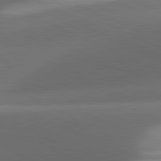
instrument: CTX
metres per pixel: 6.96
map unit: lApd
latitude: 81.5560
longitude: 133.7289
